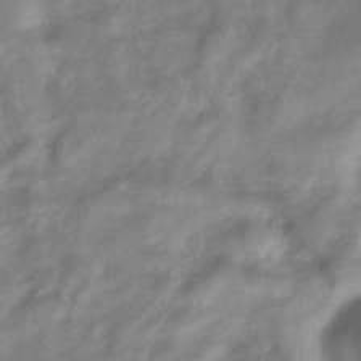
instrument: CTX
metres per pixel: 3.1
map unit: Hve
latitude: -32.1795
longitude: 89.7666
